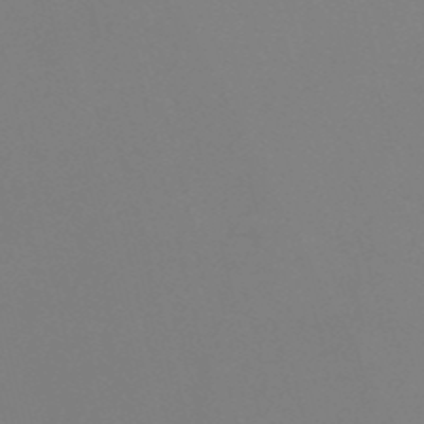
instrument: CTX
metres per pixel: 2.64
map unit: HNb
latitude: -50.8597
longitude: -46.3845
